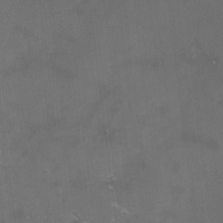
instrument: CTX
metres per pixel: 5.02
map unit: lHvf
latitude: -13.6533
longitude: -100.8191
